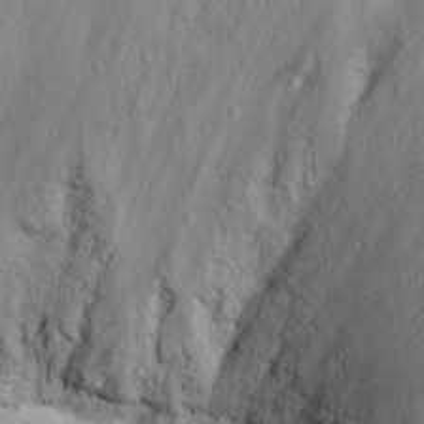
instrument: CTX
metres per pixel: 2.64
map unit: eHh
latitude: 22.2900
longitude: -68.5357
